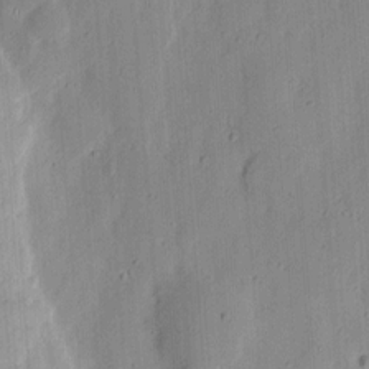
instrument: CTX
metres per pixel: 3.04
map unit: Ht
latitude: 11.1970
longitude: -74.1011
